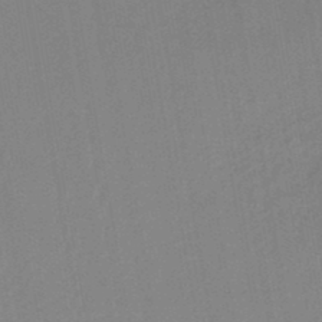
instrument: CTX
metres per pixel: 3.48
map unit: lHb
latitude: -45.0109
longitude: 72.9353
